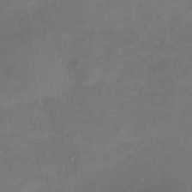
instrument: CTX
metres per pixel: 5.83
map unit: HNhu
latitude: 7.2159
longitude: 9.3887
